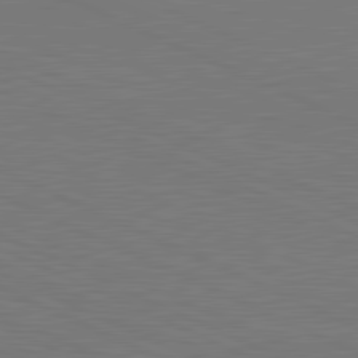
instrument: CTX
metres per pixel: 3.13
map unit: lApd
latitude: 81.5749
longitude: 149.7478
